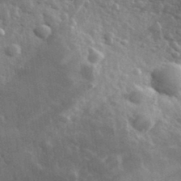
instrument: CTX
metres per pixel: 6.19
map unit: lHvf
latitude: 34.8191
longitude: -87.0458
